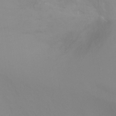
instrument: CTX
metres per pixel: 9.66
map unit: Ht
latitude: -2.9163
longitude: -27.2159
